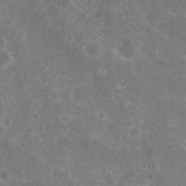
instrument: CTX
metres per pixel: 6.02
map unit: Hto
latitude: 23.4048
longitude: -40.2711
